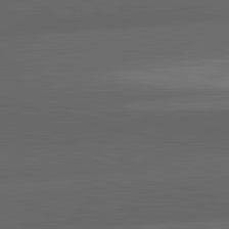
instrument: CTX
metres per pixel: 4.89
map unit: lApd
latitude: 83.6127
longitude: -132.3467
